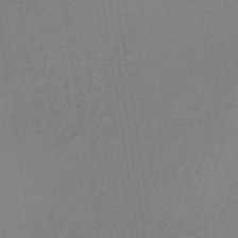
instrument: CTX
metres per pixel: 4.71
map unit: lHb
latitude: -35.5399
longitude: 67.1620
